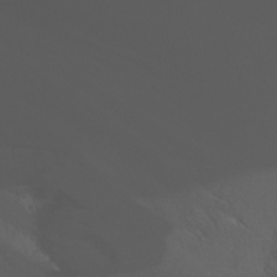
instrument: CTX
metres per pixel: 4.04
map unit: Nhu
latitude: -4.8786
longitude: -72.7813
